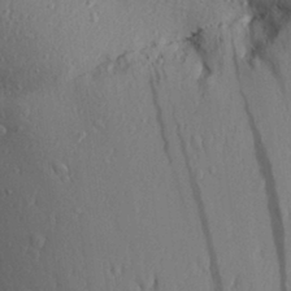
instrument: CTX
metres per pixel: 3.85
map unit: Aa
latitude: 29.1781
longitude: -138.3845
